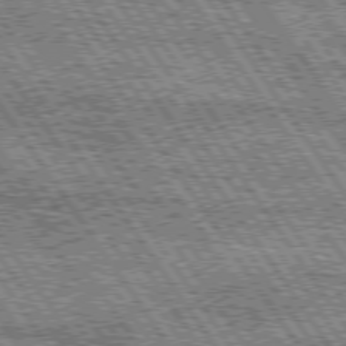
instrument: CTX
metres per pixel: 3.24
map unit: Hpe
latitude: 75.0081
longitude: -153.4805
